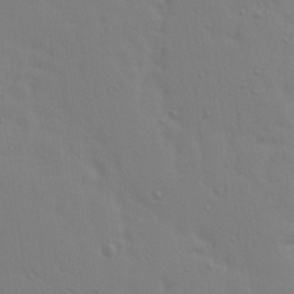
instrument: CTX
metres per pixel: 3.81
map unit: Ave
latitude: 14.9325
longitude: -105.6883
